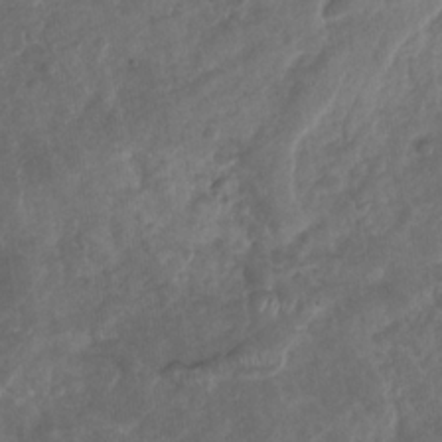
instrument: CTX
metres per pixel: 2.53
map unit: Nhu
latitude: -30.9730
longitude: -62.2145
